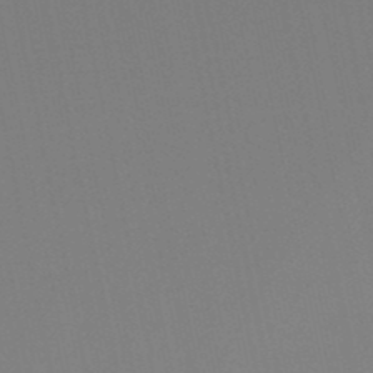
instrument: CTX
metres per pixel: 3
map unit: lHb
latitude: -49.8801
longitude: 70.5007
